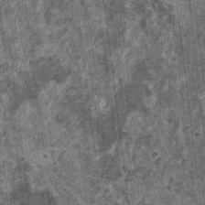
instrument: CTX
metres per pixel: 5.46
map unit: HNhu
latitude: 0.6679
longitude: 5.2187
